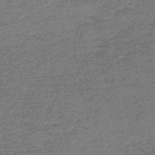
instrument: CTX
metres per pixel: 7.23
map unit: HNb
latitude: -48.0472
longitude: 56.5385
